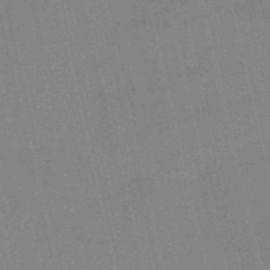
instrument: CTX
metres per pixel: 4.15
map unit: HNb
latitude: -52.5195
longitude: -44.9513
